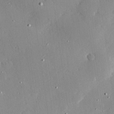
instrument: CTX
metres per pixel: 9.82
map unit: Hve
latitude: 26.7813
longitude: -93.4048
